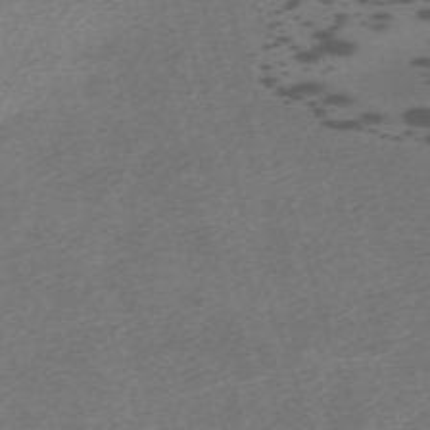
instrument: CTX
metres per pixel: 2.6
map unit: eHh
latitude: -62.5762
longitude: 53.3320
